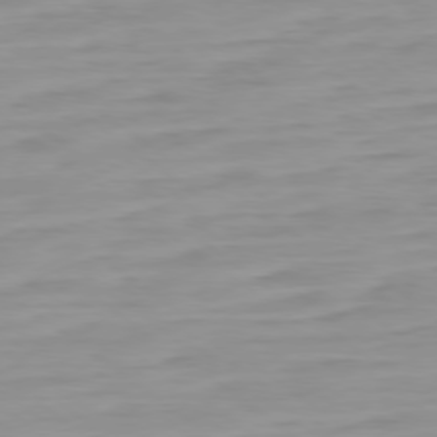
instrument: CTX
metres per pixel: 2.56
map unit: Ap
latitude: -78.8975
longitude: -65.6505
